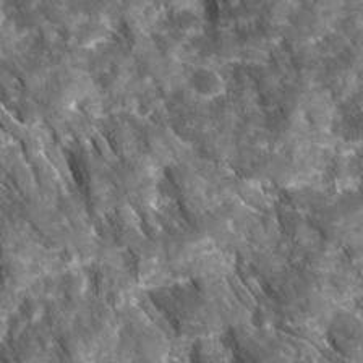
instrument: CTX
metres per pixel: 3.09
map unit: Ave
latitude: 16.7057
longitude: -131.4427
